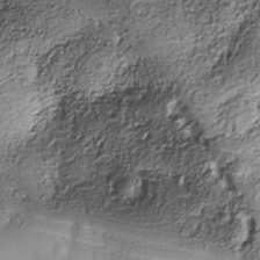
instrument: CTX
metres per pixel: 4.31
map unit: Nhe
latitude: -38.3684
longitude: -147.8017
